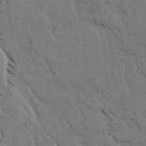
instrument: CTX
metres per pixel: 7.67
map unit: lAvf
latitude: -4.3684
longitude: -112.9325
